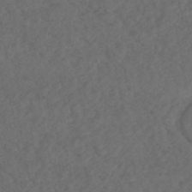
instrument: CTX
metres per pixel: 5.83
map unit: HNhu
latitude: -47.9745
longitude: 97.2943
